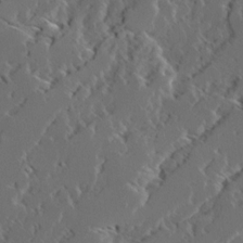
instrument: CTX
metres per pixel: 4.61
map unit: Ave
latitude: 14.6491
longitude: -136.7058
